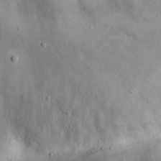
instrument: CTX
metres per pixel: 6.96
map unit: eHh
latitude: 16.1011
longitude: -67.7827
